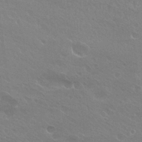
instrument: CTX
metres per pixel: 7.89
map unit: Hto
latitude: 25.5182
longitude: -38.3845
